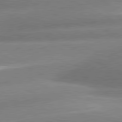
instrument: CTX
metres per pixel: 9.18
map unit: lApd
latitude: 81.0647
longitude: -163.4238
